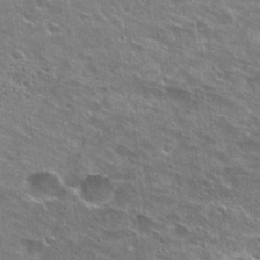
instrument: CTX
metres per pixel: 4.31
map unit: Hto
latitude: 26.2145
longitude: -44.2333
